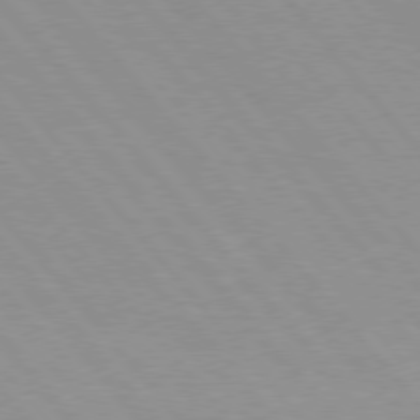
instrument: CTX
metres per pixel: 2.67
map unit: Hpe
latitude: 76.0633
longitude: -153.4616
